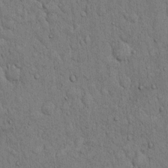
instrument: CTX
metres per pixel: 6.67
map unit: Hto
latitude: 12.2712
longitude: -57.9150
